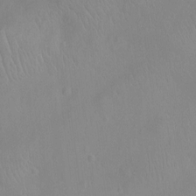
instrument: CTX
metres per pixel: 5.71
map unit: Ht
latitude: -8.7841
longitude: -21.7072
